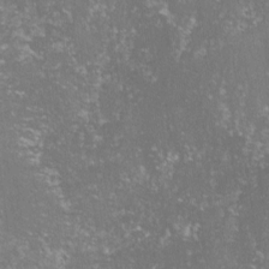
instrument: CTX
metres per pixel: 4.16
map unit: lHvf
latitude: -15.5210
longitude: -99.7071
